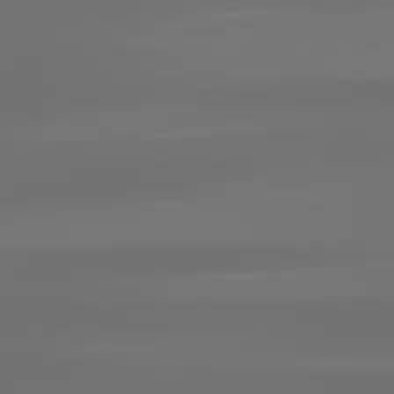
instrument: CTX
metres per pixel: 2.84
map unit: lApd
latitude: 83.2914
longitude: -130.1011
